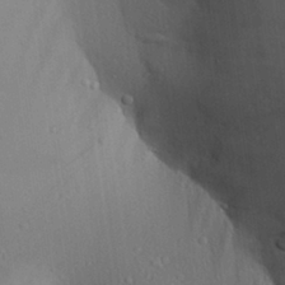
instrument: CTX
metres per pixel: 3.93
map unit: Aa
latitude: 26.8191
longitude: -137.3482
